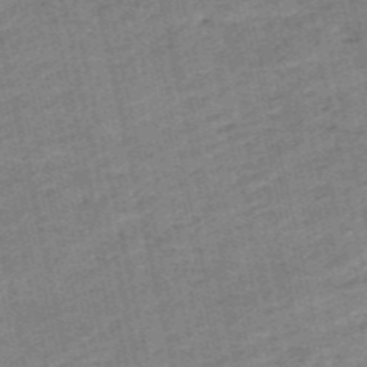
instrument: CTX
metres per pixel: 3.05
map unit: HNb
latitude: -54.1039
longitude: -47.2915
